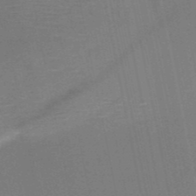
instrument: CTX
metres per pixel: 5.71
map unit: HNb
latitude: -50.6140
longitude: -42.6491
